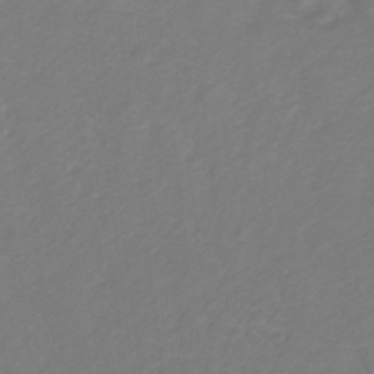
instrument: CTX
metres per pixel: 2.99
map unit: lHb
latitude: -31.5588
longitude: 64.9353
